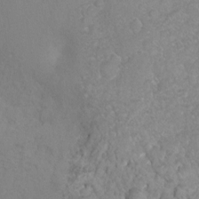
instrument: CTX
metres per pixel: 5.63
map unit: Ht
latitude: 2.4034
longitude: -24.9135
